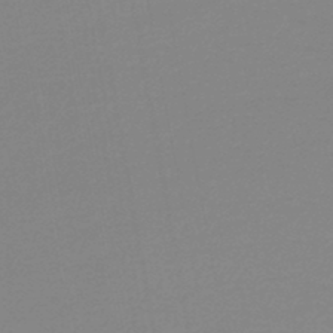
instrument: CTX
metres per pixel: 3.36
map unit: lHb
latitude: -45.2376
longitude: 62.8786
